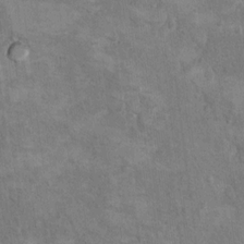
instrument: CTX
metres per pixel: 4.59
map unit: Hto
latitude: 10.1011
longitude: -36.0822
